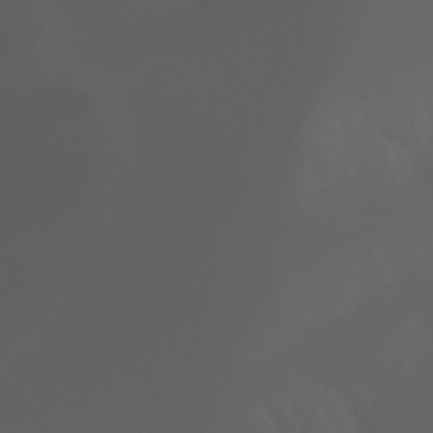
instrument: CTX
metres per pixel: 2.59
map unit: Aa
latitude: -6.9919
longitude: -84.7246
